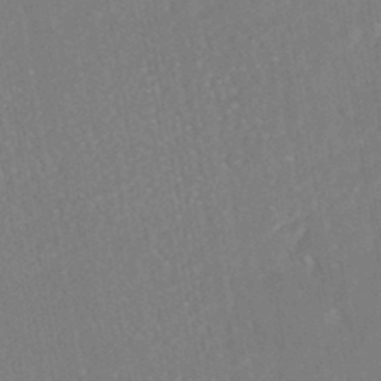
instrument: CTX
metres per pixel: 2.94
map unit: HNhu
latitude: -45.2187
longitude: 104.1605
